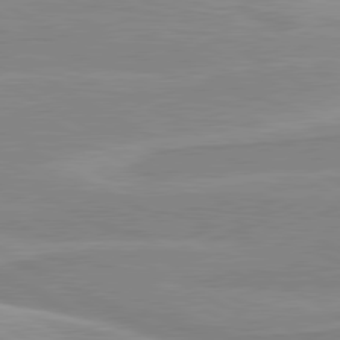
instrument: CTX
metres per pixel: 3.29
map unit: lApd
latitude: 80.4790
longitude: 171.4832
